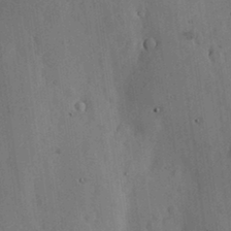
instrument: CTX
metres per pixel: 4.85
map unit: lHvf
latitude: 17.6883
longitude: -114.1766
